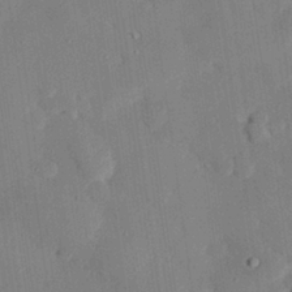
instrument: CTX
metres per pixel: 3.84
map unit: eHh
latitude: 28.4790
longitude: -81.8961
